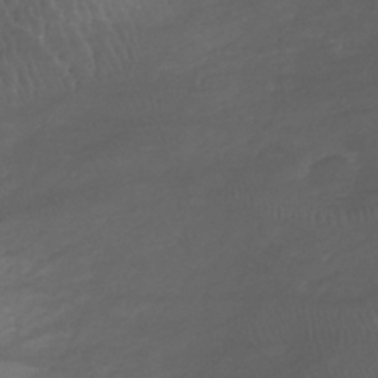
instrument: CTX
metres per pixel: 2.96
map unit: lHb
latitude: -37.5399
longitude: 68.2739
